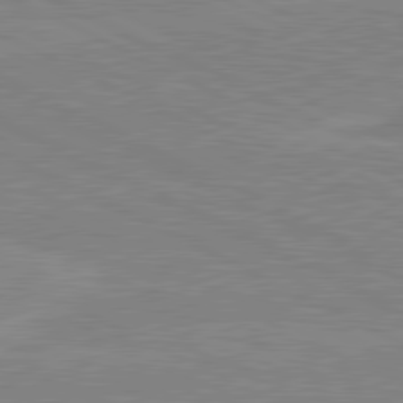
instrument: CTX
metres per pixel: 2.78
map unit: lApd
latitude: 80.7624
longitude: 169.8800
